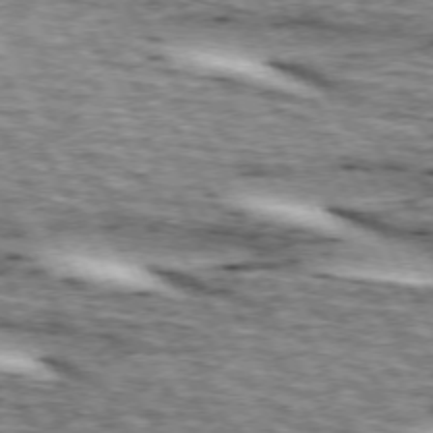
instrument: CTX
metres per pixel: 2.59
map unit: lApd
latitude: 73.0837
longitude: -55.3859
